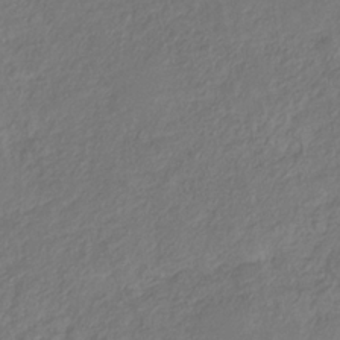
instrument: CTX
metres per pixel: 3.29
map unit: eHb
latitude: -29.7667
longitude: 65.6344
